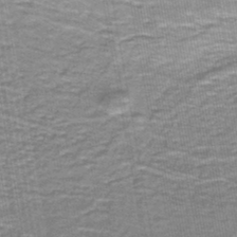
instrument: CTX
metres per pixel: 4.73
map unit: lHb
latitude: -43.1809
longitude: 55.0109
